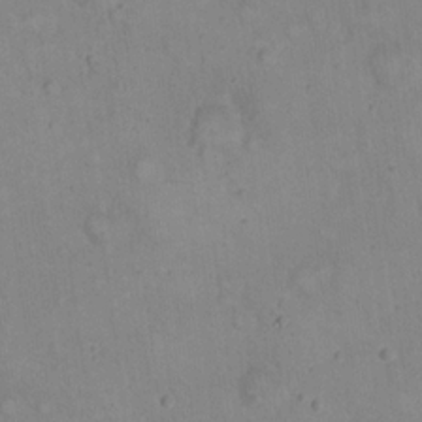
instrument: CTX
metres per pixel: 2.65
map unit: eHh
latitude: 21.0648
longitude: -61.9717
